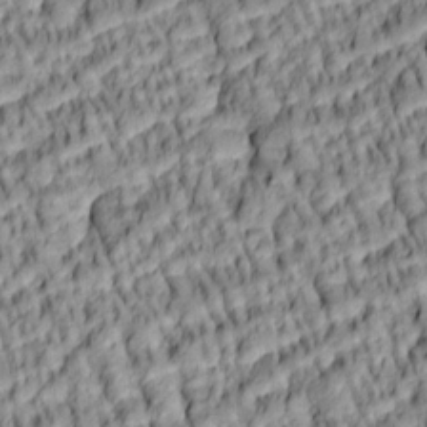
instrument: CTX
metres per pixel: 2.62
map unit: lAa
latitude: 5.5560
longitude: -115.8205
